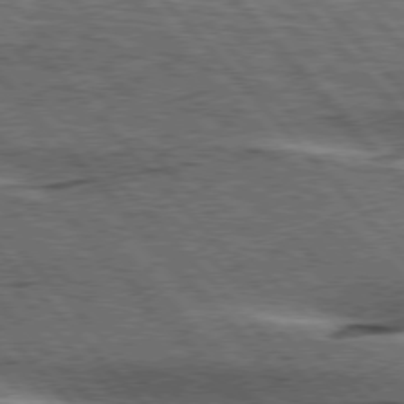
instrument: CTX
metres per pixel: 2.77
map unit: lApd
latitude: 76.6490
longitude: -72.5735
